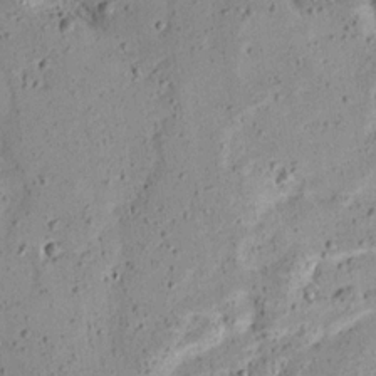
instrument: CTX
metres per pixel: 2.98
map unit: Ave
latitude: 13.7450
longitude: -138.8191
